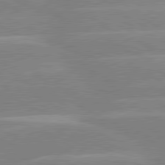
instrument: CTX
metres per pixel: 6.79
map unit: lApd
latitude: 80.6301
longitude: -125.2537
